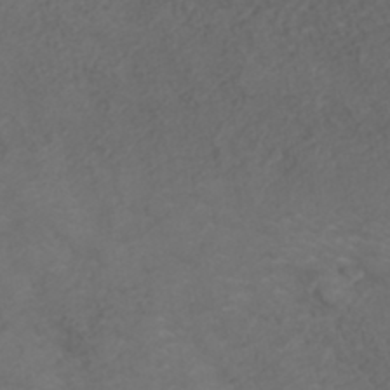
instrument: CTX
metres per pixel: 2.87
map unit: ANa
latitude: 35.7638
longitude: 14.1984
